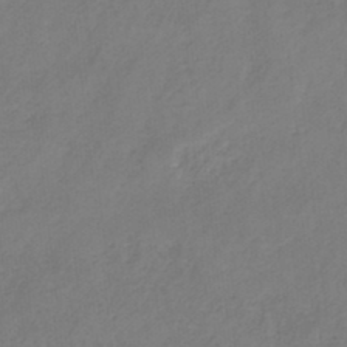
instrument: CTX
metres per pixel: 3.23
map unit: HNb
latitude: -33.3510
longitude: 56.8030
